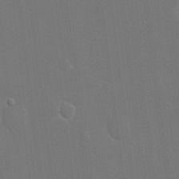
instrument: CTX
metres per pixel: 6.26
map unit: eHh
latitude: 15.4238
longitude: -72.1578
